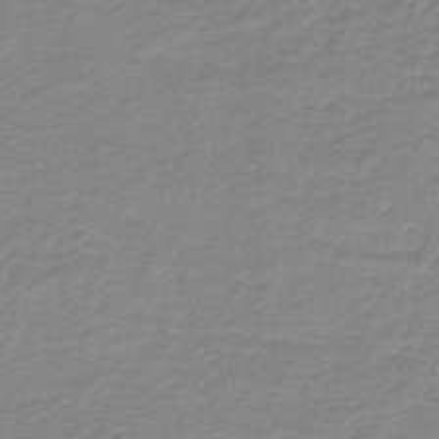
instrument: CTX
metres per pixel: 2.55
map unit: HNb
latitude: -37.2942
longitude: 50.5763
